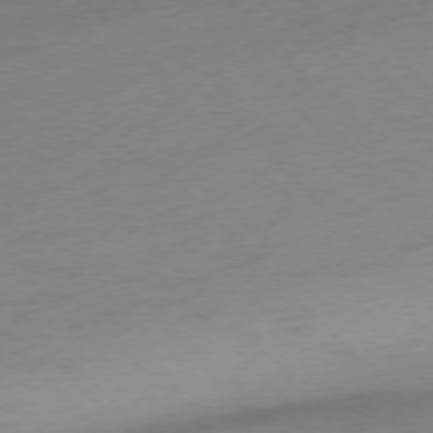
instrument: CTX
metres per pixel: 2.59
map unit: Ap
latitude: -77.1431
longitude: -63.4616
